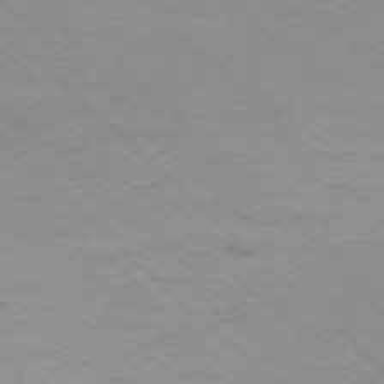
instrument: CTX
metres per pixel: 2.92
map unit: Ap
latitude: -77.2187
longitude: -84.5357
